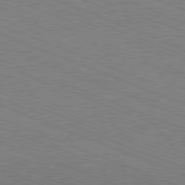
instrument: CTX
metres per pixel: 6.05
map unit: Ap
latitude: -81.2187
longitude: -75.0647
